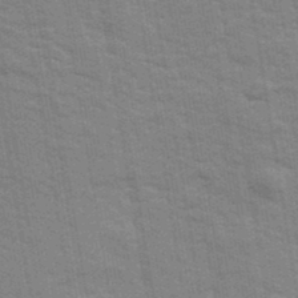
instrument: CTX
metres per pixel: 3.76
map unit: Ave
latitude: 39.2726
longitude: -109.0269
